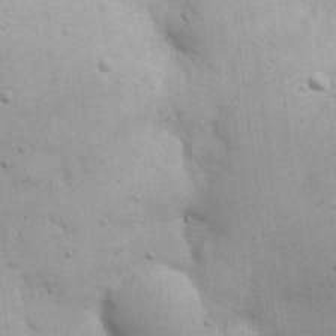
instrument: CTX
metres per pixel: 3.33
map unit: eHh
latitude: 20.4979
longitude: -62.5735
